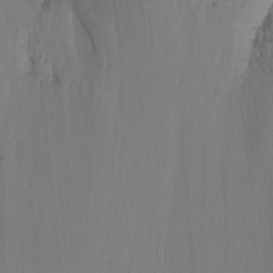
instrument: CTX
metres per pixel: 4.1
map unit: Nhu
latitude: -6.1417
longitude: -47.8584
